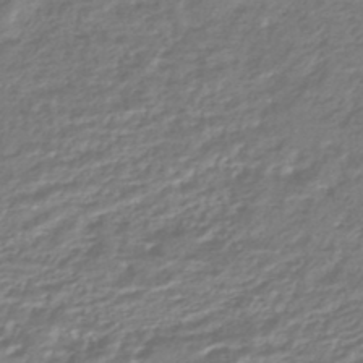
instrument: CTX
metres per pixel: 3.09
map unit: HNhu
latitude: -45.1242
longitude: 96.4251
